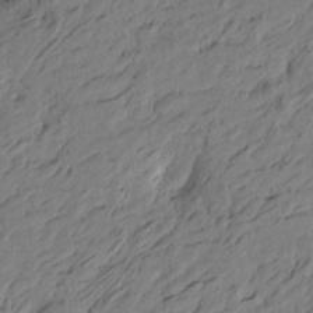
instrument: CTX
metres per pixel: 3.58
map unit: Htu
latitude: -5.5966
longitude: 179.9745
